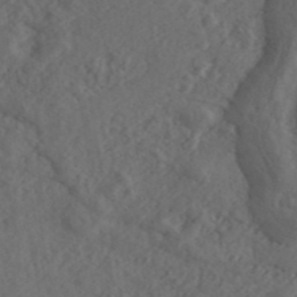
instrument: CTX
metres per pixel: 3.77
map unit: ANa
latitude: 41.2159
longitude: 52.7841
